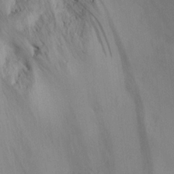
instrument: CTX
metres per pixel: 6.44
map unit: Aa
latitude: 19.2159
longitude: -141.1970
